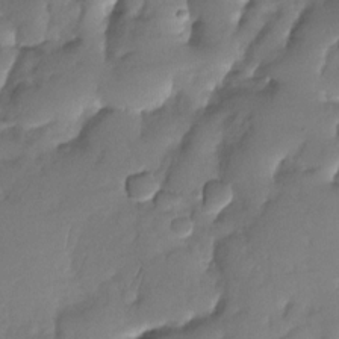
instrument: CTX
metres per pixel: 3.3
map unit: Nhu
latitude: -29.4454
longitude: -60.9324
